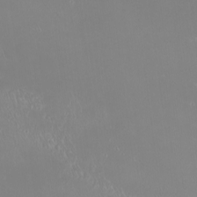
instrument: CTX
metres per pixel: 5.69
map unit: Htu
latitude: -6.5007
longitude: -71.2537
